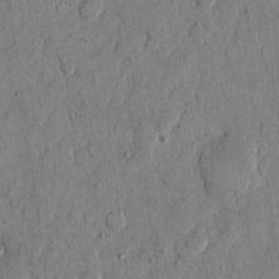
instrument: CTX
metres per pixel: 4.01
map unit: eHh
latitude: 11.9150
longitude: -69.2537
